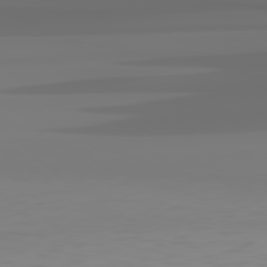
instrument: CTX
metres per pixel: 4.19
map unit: Hpe
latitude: 78.3845
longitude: -137.3482
